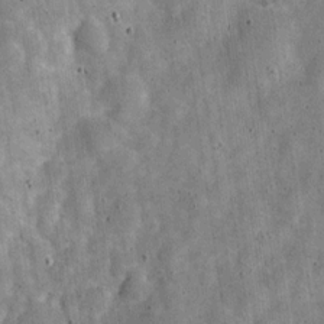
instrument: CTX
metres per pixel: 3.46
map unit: Nve
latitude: -25.0486
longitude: 105.3698
